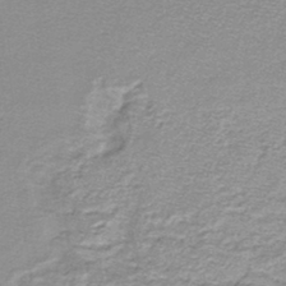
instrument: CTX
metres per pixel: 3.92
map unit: lHb
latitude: -44.7463
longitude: 56.6707
